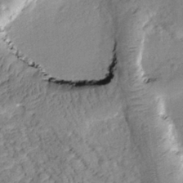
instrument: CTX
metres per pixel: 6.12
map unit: Htu
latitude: -0.8408
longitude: 173.5399
